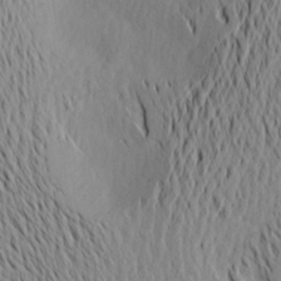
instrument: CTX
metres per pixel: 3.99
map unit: Aa
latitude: 20.1767
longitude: -145.2915
